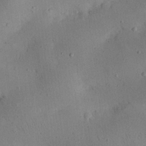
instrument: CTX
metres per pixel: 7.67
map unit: eHh
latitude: 25.3481
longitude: -70.6301
